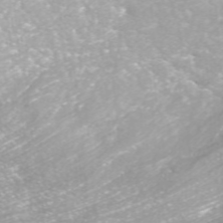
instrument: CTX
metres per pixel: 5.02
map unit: ANa
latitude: 42.4790
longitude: 24.1606
